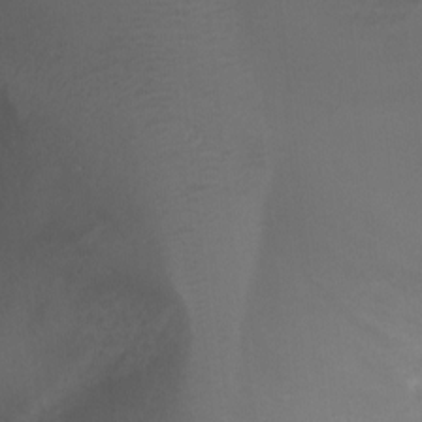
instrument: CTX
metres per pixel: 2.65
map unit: Ht
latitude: 1.7260
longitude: -24.5356
